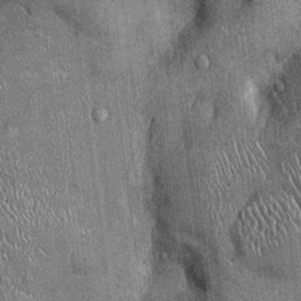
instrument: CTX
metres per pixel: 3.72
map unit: Ht
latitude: -2.5762
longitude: -12.8002
